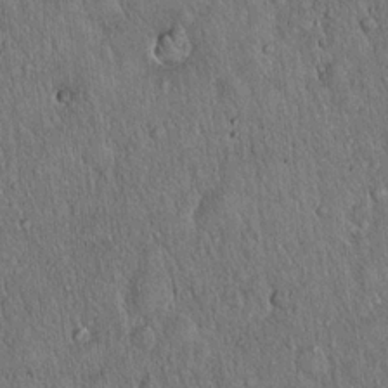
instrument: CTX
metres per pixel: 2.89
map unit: Hto
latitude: 16.8191
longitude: -57.7827
